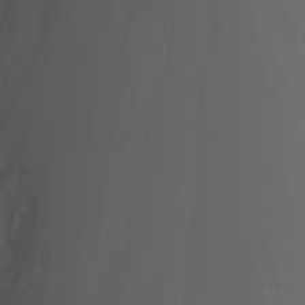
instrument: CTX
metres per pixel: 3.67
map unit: Nhu
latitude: -1.2187
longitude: -78.2334
